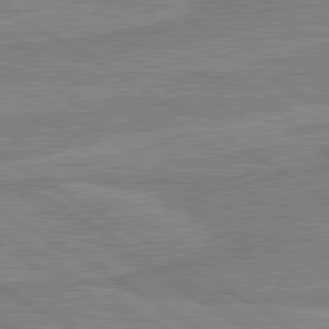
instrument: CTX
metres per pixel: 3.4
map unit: lApd
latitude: 80.3845
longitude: 169.7288
